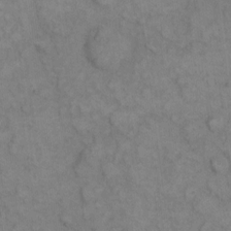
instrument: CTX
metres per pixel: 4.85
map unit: eHh
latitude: 8.8191
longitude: -63.1781
